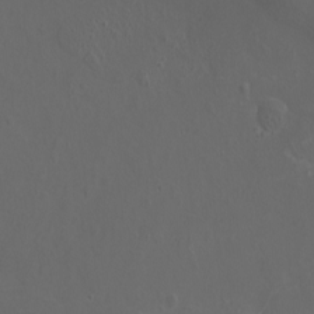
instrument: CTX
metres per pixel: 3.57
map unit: Nhu
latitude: -7.1242
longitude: -75.4804
